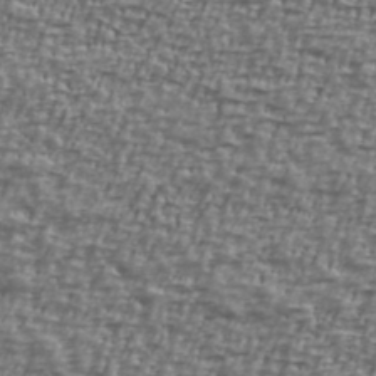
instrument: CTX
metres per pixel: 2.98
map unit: Ave
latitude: 40.7057
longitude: -111.8961
